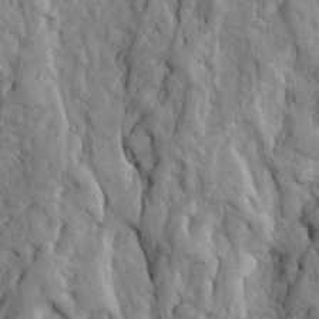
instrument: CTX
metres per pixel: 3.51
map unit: Ave
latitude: 23.4237
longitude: -133.6883
